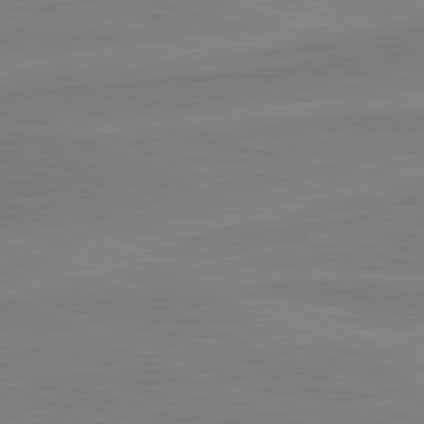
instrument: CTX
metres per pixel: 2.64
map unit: lApd
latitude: 81.2915
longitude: 169.3698
